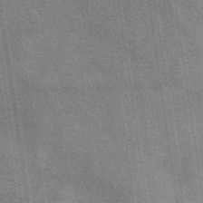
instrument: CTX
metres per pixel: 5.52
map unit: lHb
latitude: -40.3117
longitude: 75.7478
